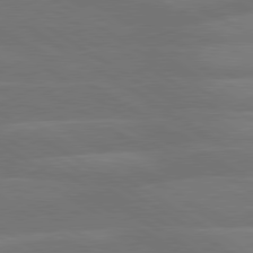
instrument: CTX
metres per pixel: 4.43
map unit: lApd
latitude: 79.9528
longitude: -125.6882
